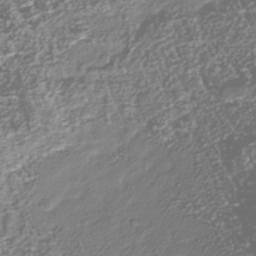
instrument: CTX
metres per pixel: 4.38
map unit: Nhu
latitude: -39.6911
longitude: -82.2711
